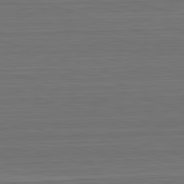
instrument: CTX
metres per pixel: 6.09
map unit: Hpe
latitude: -82.8408
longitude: 11.4454
